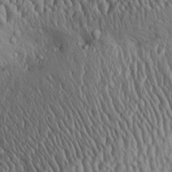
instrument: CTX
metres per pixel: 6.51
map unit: Aa
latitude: 31.0648
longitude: -134.7246
